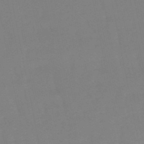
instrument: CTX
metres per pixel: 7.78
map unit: eHb
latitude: -50.1606
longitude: 77.2754
